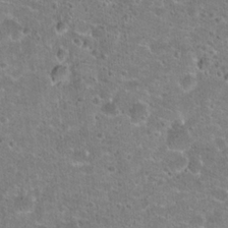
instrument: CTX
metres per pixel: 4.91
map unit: Hto
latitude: 21.5182
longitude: -42.5735
